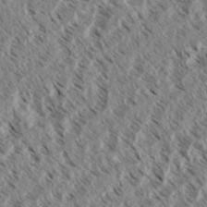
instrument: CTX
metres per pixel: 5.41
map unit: eHh
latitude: 34.6679
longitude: -139.3293
